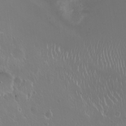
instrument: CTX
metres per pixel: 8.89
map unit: eHh
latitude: 1.9528
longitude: -54.4034
